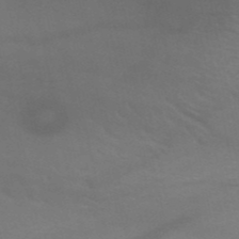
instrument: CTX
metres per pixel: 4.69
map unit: HNb
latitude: -51.2187
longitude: -43.0836
